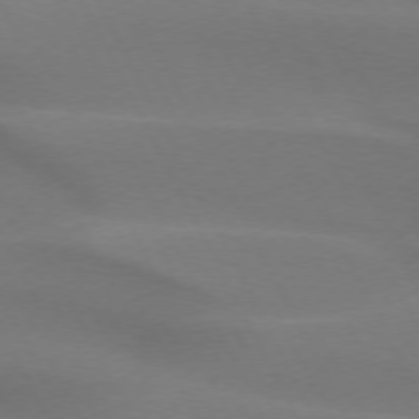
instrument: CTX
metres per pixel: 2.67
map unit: lApd
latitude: 73.2348
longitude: -49.2537
